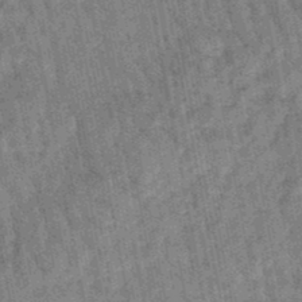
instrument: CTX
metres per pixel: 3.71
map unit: lHb
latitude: -47.3320
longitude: 77.8611
